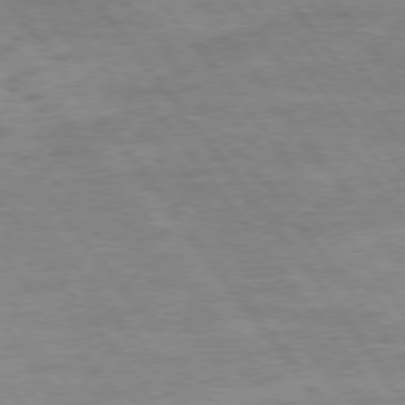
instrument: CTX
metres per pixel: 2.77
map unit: Hpe
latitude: 75.2915
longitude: -140.8191
